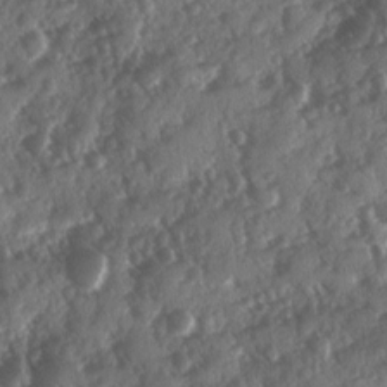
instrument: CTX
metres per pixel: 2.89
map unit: Ave
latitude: 10.8002
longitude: -103.1592
